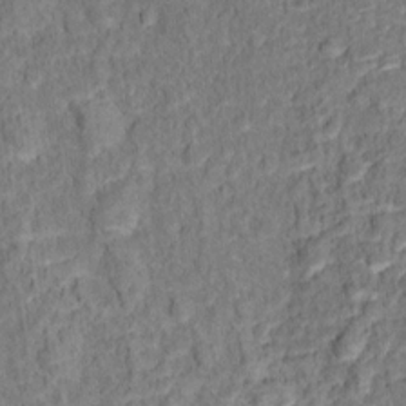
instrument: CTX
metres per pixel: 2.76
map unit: Hto
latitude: 12.7058
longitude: -38.2145
